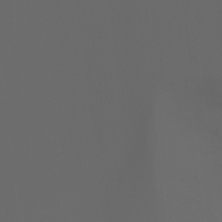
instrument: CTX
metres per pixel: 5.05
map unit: Ht
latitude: -3.8044
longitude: -60.7246
